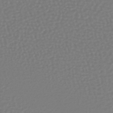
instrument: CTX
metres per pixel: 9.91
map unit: lHb
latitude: -38.3306
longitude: 62.9163
